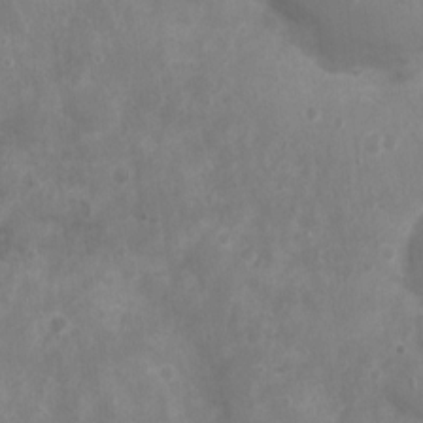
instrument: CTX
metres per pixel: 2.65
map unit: Nhu
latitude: 5.5182
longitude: -17.1592
